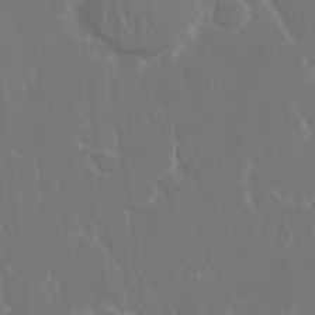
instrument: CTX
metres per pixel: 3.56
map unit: eHh
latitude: 15.8962
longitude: -72.2901
